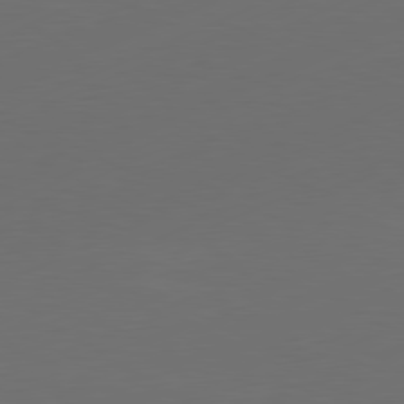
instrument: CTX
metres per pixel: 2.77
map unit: Ap
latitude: -81.6533
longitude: -85.4615
